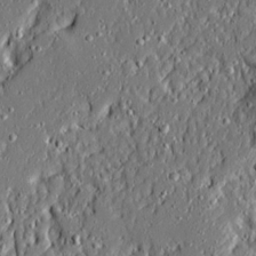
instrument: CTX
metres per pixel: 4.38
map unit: Ave
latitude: 20.7058
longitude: -127.8961
